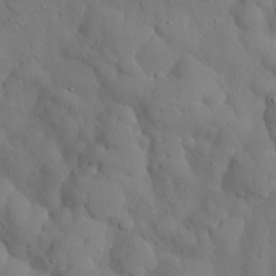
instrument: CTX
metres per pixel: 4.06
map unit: Nhu
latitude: 27.0648
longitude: -72.5546
